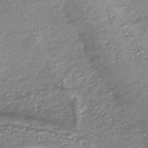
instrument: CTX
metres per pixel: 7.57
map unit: HNhu
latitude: -43.7855
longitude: 102.3495
